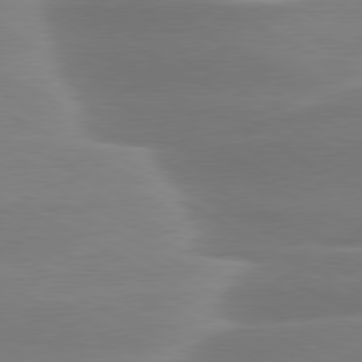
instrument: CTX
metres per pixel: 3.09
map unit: lApd
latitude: 79.4427
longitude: -115.7638
